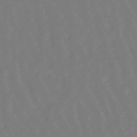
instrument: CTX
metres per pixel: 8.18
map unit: eHb
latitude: -46.6707
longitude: 81.7667
